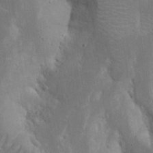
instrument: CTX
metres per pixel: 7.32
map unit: Nhu
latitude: 18.4034
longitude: -73.7639
